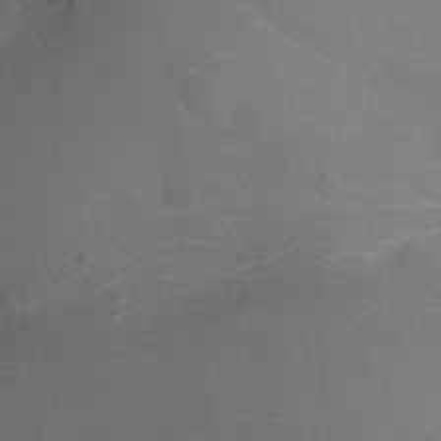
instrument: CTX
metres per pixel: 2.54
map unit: Ht
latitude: 2.1955
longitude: -27.4427
